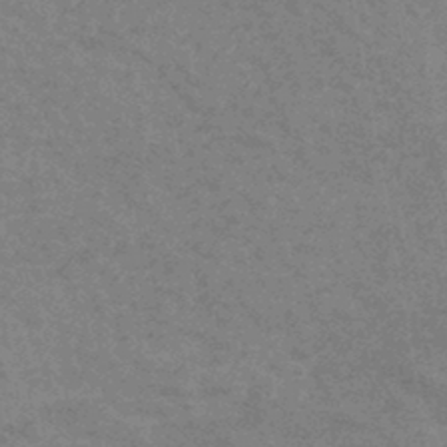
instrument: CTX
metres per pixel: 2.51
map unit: HNhu
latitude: -44.0472
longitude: 89.5399
